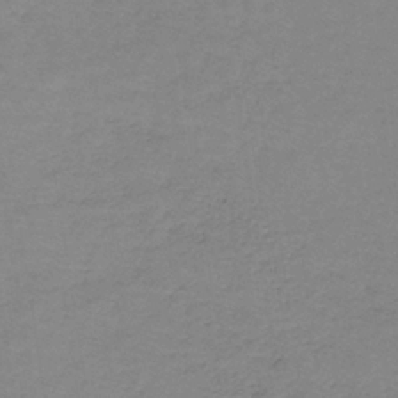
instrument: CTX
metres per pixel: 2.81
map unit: lHb
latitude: -34.1228
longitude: 66.5952
